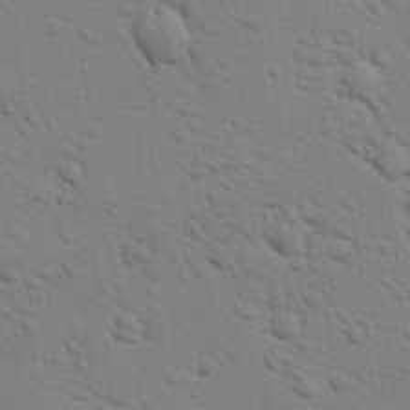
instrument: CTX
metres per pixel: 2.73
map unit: lHvf
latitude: 14.4034
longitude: 179.1431
